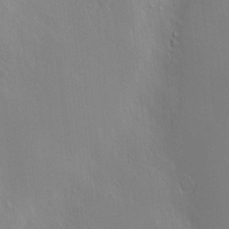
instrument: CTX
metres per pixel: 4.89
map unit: Nve
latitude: -9.8611
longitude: 173.7100
